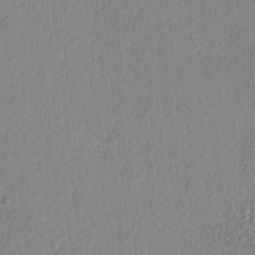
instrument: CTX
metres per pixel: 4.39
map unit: lAvf
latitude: 6.1578
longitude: 165.4077
